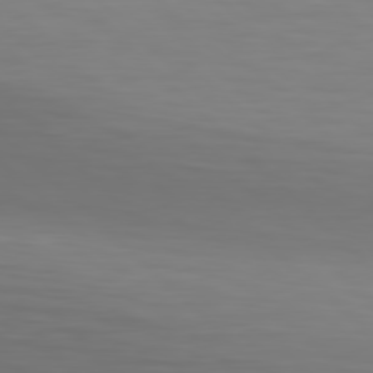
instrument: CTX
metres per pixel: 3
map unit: Hpe
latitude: 77.6316
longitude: -168.0444
